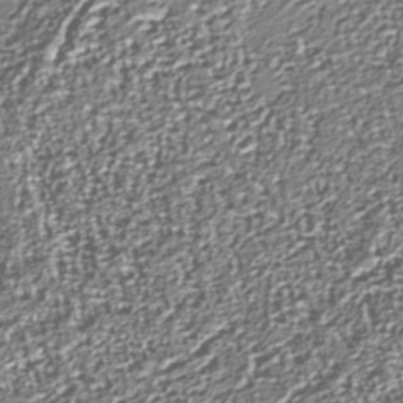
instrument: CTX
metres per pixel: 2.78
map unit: Nhu
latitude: -39.1620
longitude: -83.1403
